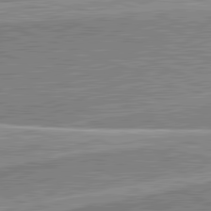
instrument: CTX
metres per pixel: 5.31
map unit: lApd
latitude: 82.1766
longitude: 139.5210
